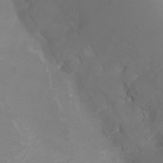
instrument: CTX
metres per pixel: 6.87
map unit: Ht
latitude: -7.3320
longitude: -20.8947
